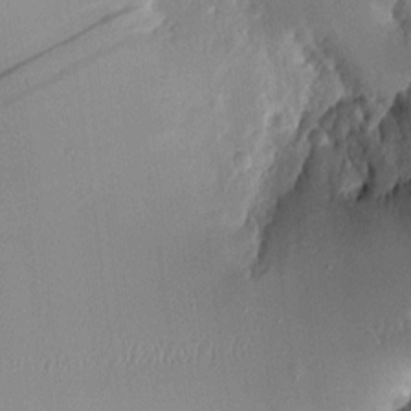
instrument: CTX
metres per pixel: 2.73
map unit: Aa
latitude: 11.1403
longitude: -127.0837
